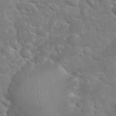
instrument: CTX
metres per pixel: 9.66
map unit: eHh
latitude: 32.1200
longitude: -62.6491
